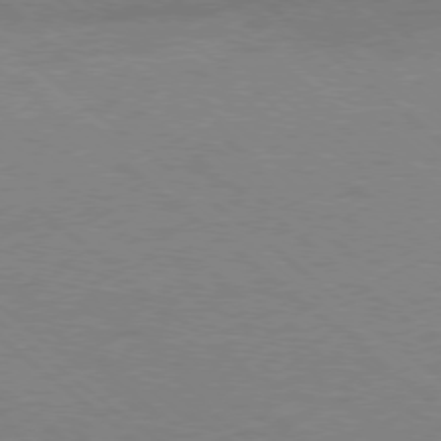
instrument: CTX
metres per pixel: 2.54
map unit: Ap
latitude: -78.9352
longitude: -55.1781
